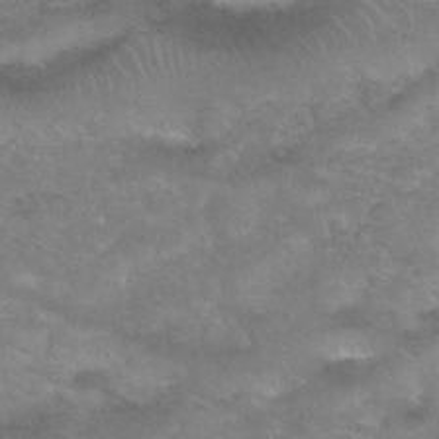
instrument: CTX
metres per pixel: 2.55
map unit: Nhu
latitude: 29.7638
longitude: -50.2144
